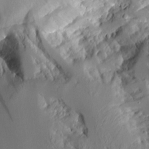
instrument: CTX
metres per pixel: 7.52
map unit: Aa
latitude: 10.7813
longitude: -126.4979
